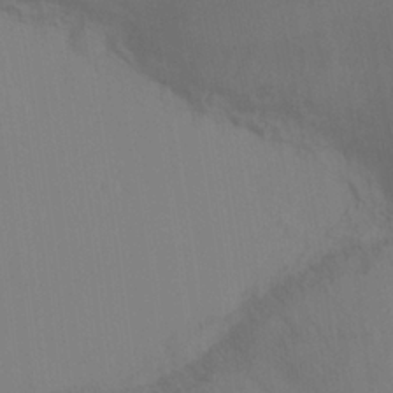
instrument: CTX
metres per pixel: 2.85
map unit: Ht
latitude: -8.0094
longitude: -31.3104
